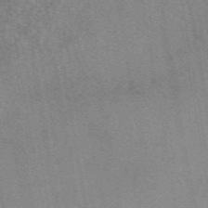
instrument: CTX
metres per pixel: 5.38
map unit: eAb
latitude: 48.5735
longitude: 110.7652
